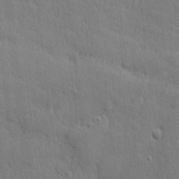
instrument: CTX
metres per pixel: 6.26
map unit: eHh
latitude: 3.7260
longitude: -75.4615
